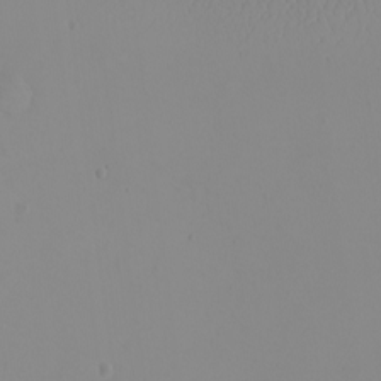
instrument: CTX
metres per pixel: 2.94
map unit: eHh
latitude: -9.9178
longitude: -67.9528
